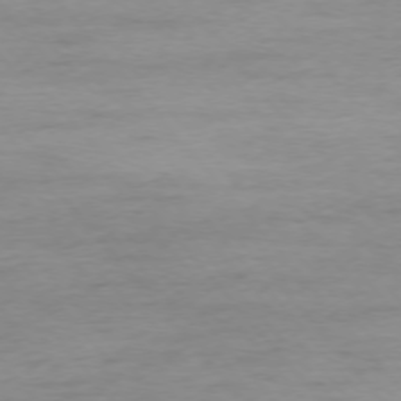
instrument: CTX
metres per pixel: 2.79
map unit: Ap
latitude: -76.3873
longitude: -84.1200
